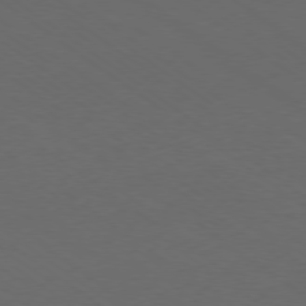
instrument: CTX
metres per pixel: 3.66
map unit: Ap
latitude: -78.8219
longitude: -95.0837
